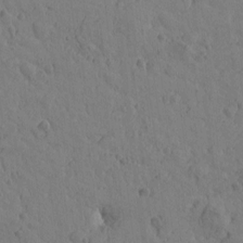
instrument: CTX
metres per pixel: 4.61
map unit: Htu
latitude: -0.7275
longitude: -175.6694
